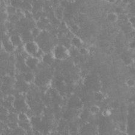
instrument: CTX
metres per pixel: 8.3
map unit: eHh
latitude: 34.2333
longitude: -60.5168
